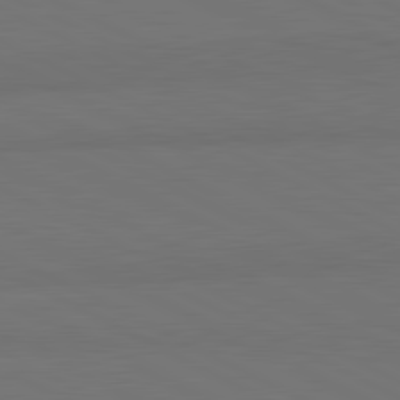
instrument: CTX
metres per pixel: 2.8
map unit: lApd
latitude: 81.8961
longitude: 158.8974
